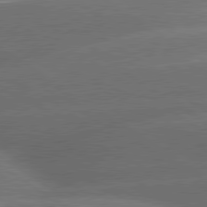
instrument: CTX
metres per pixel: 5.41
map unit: lApd
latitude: 79.9339
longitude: -153.9717
